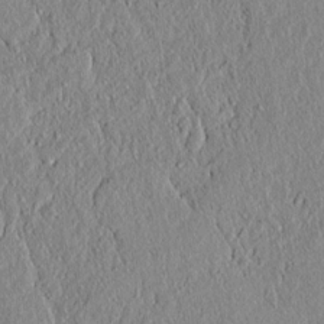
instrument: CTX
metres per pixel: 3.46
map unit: lAvf
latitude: 7.0080
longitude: 167.3510
